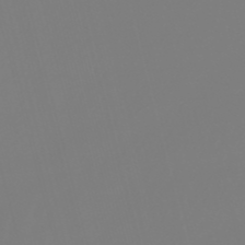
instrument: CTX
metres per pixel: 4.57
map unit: lHb
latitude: -50.4818
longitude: 81.9556
